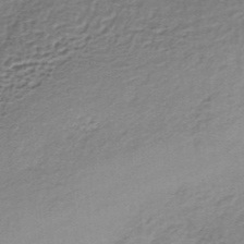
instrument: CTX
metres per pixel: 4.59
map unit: lHb
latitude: -34.9731
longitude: 60.4629
